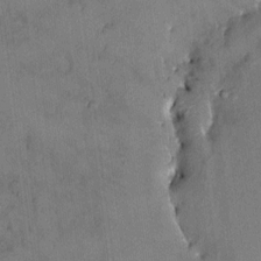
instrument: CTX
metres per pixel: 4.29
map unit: HNhu
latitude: 6.5168
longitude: 0.3307
